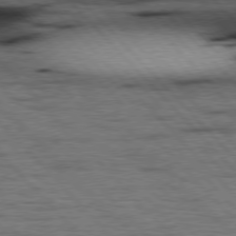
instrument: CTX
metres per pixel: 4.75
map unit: Hpe
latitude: 77.0647
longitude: -126.1767
